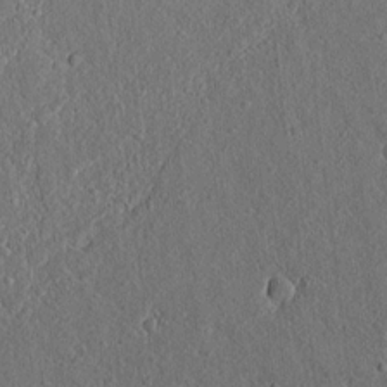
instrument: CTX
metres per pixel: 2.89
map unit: lAvf
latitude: 7.8772
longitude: 167.2565
